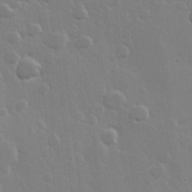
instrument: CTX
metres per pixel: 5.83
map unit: Hve
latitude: 22.4223
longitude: 148.8219
